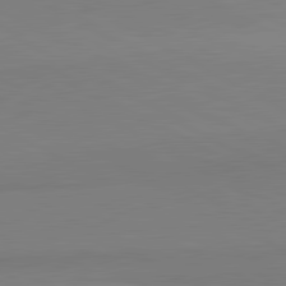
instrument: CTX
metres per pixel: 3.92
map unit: lApd
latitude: 81.4804
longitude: 159.6343
